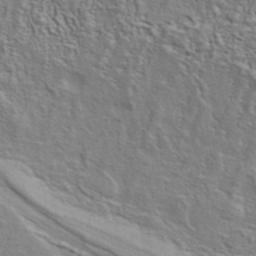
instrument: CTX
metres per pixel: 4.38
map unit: ANa
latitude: 40.4412
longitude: 29.5966
